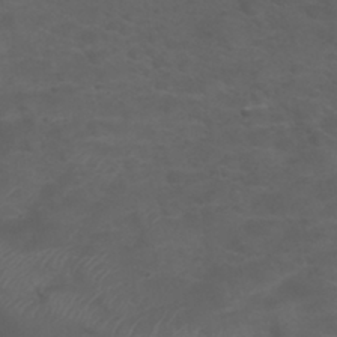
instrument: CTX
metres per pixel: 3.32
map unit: Nhu
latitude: 29.1970
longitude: -50.4790
